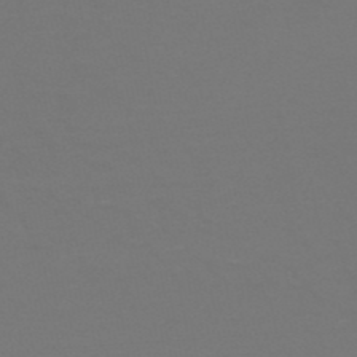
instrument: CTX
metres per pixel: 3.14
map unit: HNb
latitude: -51.9745
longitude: -43.8017
